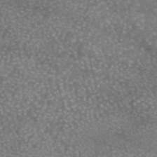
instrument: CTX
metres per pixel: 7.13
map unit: eAb
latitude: 46.0822
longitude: 123.6911
